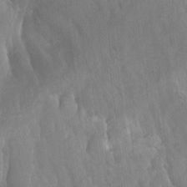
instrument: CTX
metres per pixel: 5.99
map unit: Aa
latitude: -11.7100
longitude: -68.3845
